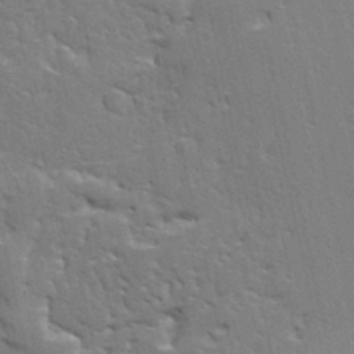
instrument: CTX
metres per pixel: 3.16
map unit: Ave
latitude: 12.7813
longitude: -135.6316
